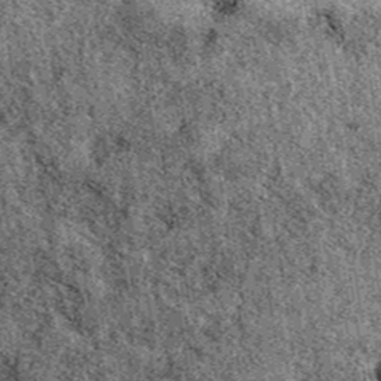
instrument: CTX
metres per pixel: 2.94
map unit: eAb
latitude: 39.8961
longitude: 111.0486
